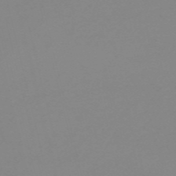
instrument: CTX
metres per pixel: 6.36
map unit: HNb
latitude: -56.3495
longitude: -43.9339
